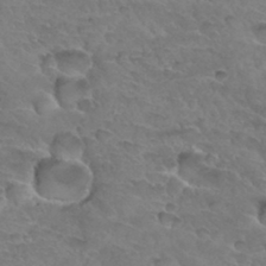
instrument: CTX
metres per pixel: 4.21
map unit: Hto
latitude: 33.4237
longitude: -46.1578
